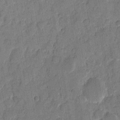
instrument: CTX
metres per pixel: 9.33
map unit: eHh
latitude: 8.8380
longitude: -66.3467
